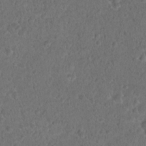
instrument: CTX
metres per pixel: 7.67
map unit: Hto
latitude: 17.7639
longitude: -40.9702
